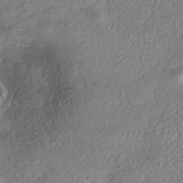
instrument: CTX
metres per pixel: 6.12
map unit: eHh
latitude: -42.2172
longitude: 121.4454
